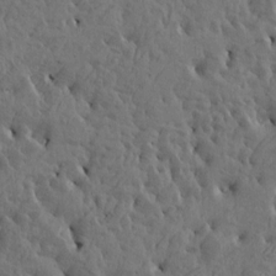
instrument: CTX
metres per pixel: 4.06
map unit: Htu
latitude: -5.3320
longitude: -177.7827
